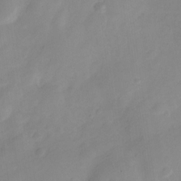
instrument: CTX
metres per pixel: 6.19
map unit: Nve
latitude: -21.5777
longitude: 107.8612
